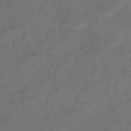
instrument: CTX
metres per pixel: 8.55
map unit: eHb
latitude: -43.5210
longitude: 86.2551
